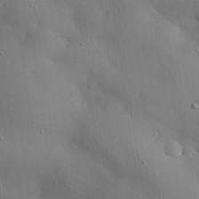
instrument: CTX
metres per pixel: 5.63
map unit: eHh
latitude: 28.0822
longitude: -82.7624
